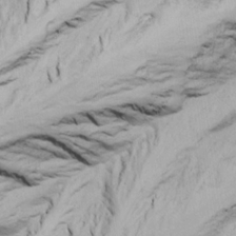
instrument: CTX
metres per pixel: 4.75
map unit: Ave
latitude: 19.3103
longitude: -138.2522
